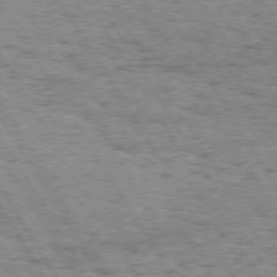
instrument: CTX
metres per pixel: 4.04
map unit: Hpe
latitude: 73.4049
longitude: -133.3482
